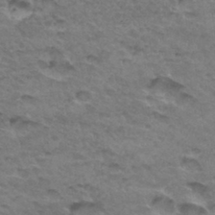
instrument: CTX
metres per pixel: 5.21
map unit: Hto
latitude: 33.4804
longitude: -47.4238
